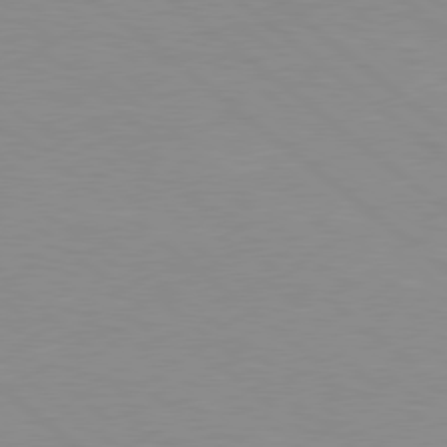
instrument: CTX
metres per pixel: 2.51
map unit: Hpe
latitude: 78.3845
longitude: -124.1200
